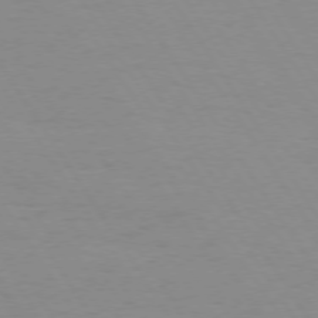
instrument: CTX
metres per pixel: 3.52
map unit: Hpe
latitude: 73.8395
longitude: -129.9150
